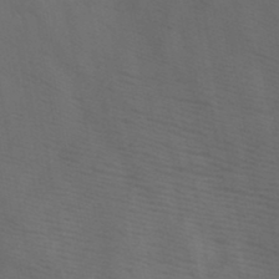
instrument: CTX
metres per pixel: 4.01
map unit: HNb
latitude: -46.6707
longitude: -47.9528
